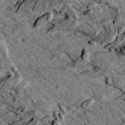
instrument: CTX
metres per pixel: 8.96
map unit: Aa
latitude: 12.6680
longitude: -141.5749
